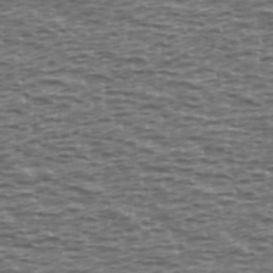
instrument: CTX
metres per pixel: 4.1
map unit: Ave
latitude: 39.5749
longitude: -113.0080
